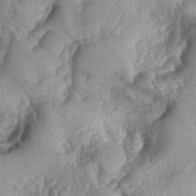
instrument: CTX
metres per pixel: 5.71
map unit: lAa
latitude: -4.2361
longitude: -127.2159
